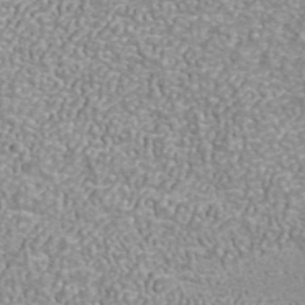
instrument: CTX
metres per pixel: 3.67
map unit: ANa
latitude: 42.6680
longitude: 26.8596
